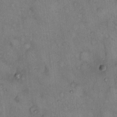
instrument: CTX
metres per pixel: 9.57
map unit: eHh
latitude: 14.9514
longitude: -64.1200
